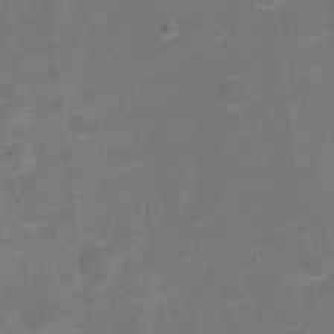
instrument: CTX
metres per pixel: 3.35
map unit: Hve
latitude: -29.8989
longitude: 93.6155
